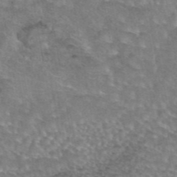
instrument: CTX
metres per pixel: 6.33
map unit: eAb
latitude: 44.8569
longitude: 104.2172
